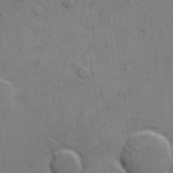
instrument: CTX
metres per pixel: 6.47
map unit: Hto
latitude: 5.4993
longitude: -61.6127
